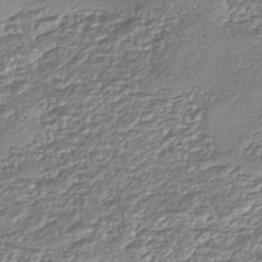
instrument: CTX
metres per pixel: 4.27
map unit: eHh
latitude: -43.0108
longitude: 122.4629
